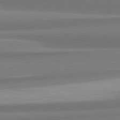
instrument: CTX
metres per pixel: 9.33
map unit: lApd
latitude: 82.1011
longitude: 172.6707
